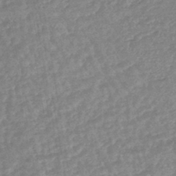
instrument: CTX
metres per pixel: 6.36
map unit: lHb
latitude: -43.2564
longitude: 79.6910
